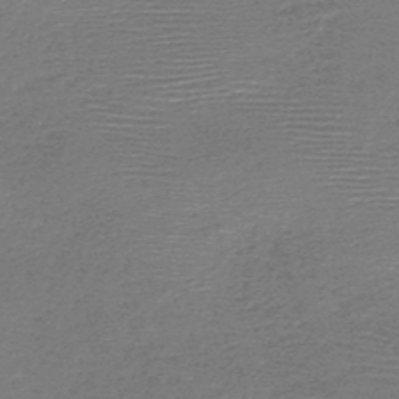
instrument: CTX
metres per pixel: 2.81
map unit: HNb
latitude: -48.3307
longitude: -41.5749
